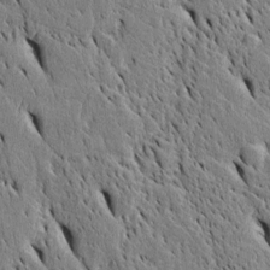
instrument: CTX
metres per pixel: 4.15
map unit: Htu
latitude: -3.5210
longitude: 151.8233
